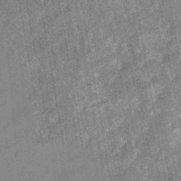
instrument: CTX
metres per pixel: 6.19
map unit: eHb
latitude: -44.0472
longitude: 87.7100
